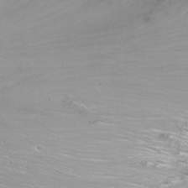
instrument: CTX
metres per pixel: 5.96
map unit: Nhu
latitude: -11.3699
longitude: -65.1781
